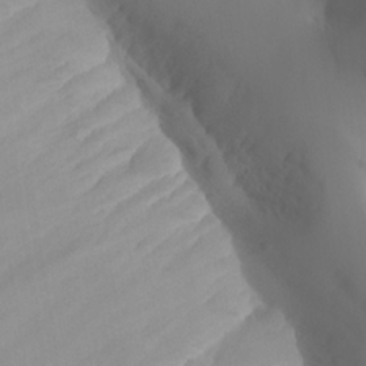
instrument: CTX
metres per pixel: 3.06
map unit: Aa
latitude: 24.7246
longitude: -127.5938
